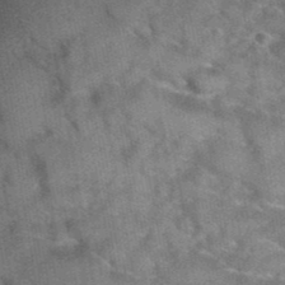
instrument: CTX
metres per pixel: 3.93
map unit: Hto
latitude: 35.5749
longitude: -53.3481
